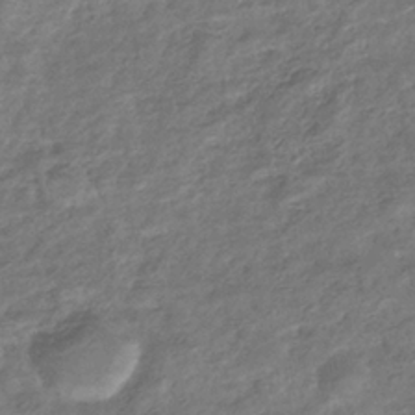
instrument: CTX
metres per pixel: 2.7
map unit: eHb
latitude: -34.2928
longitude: 80.0094
